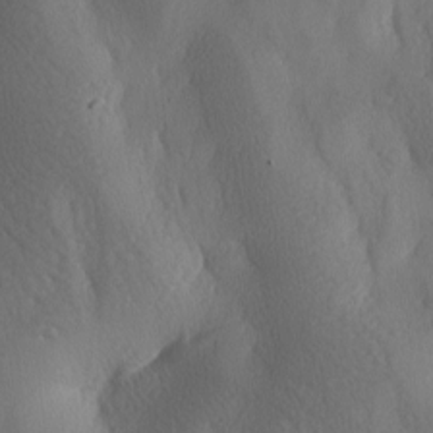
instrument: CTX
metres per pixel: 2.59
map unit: lAa
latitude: -8.1039
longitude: -128.4979
